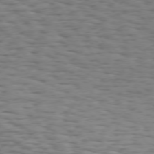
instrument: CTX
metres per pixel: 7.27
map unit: Hpe
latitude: 73.5183
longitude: -132.6491
